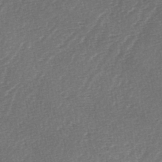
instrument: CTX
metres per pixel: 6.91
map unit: lAa
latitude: -3.1809
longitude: -128.5546
